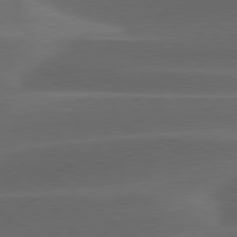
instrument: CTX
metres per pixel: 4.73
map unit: lApd
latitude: 78.8002
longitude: -48.8191
